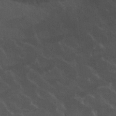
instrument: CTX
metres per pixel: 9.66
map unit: Nhu
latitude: 29.8583
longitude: -51.7071
